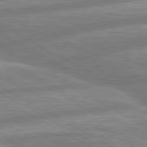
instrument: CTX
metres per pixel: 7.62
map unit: lApd
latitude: 80.3467
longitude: -166.6112
